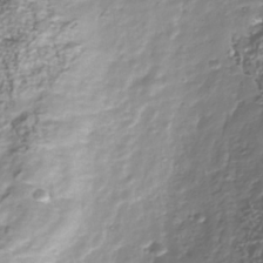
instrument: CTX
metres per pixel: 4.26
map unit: Nhu
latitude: -40.1228
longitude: -82.7624
